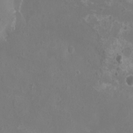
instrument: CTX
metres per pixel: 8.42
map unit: eHh
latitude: -6.8975
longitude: -77.4426
